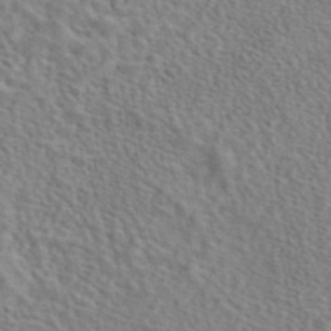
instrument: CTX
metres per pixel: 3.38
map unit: eAb
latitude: 42.8569
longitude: 113.0676
